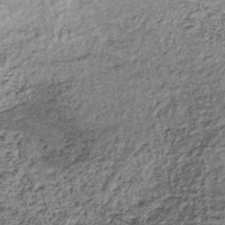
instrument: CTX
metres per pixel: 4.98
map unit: lHb
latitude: -37.7855
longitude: 65.2943
